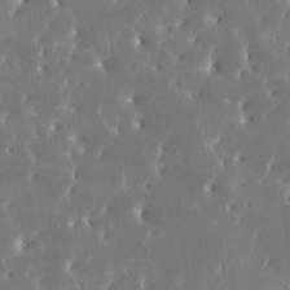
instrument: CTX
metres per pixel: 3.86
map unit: HNhu
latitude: 6.6490
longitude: -5.0647
